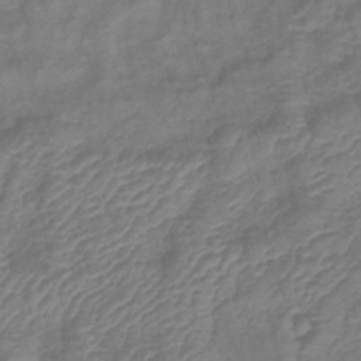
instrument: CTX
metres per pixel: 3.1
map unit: lHb
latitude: -42.2928
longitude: 78.5951
